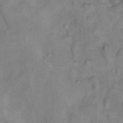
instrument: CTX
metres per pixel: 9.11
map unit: Nhu
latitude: 11.3104
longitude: -28.4034
